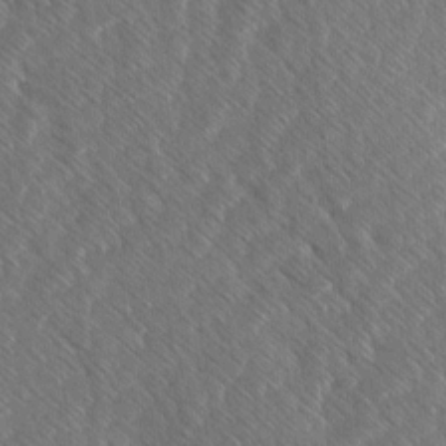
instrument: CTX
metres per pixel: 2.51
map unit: Ave
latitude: 7.9339
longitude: -106.2711
